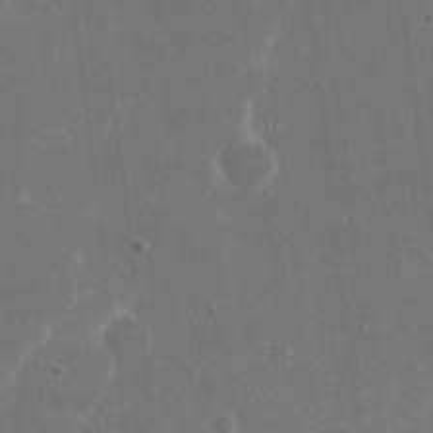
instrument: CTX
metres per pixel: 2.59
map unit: eHh
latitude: 16.5357
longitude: -72.1389
